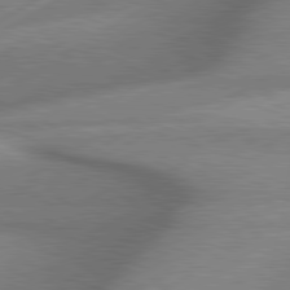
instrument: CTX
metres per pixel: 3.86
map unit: lApd
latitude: 80.1767
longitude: -118.2522
